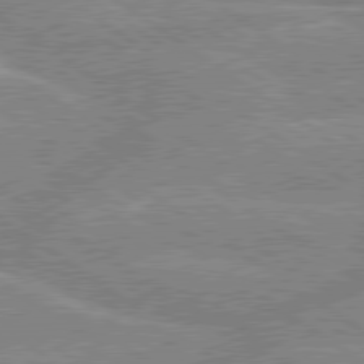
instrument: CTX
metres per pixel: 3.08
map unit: lApd
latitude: 79.5182
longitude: -157.4804
